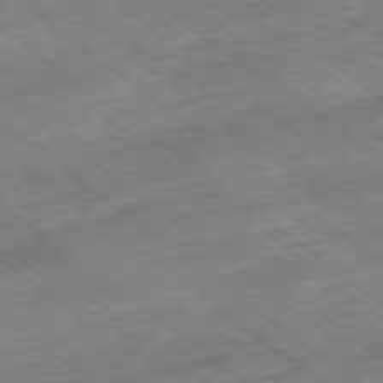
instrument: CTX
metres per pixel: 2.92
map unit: Hpe
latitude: -79.1242
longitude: -15.7072
